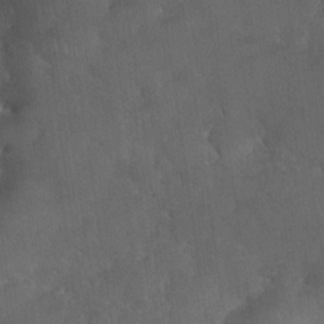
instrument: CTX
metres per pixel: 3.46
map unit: Nhu
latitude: 26.8380
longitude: -65.5938
